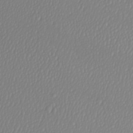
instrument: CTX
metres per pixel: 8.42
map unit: Htu
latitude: -5.9556
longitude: -73.3860
